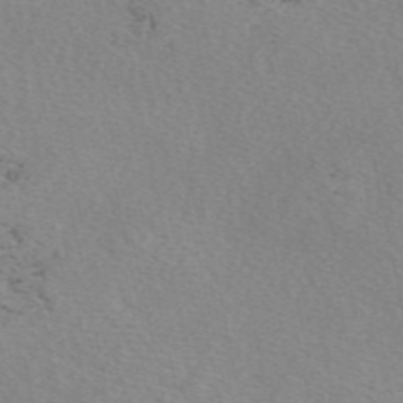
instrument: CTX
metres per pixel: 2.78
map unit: eAb
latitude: 49.7639
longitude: 107.2754
